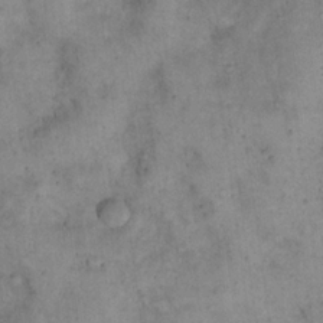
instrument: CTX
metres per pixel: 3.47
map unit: eHh
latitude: 21.1026
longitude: -60.5168
